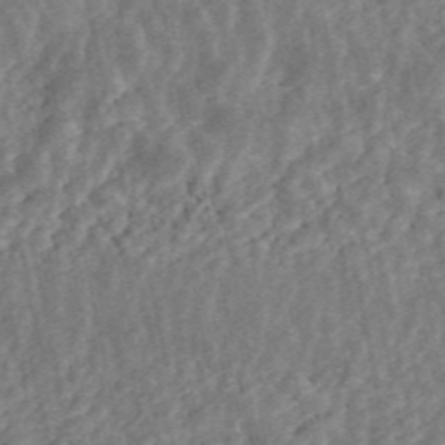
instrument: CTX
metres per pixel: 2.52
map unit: ANa
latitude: 45.6505
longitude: 29.1242
